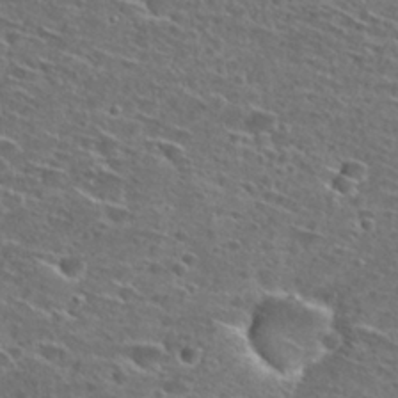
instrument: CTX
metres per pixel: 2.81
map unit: Hto
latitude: 27.3104
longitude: -46.8191
